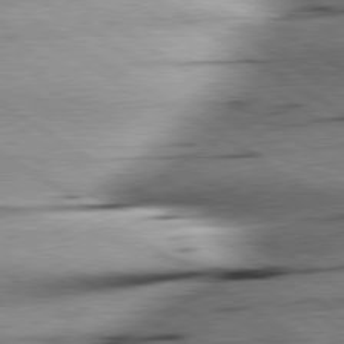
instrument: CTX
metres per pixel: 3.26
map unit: lApd
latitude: 79.5182
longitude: -155.8205
